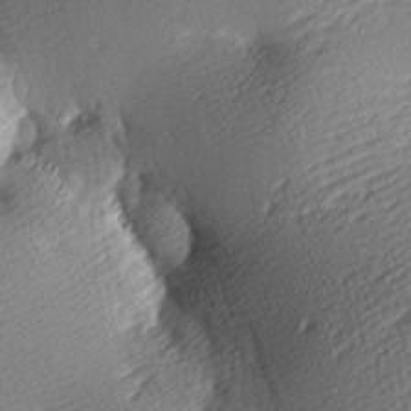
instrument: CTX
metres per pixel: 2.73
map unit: lAa
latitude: -9.6344
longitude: -125.9528
